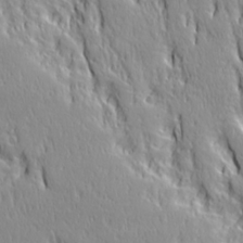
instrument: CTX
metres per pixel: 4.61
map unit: Ave
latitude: 22.2333
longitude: -135.4237
